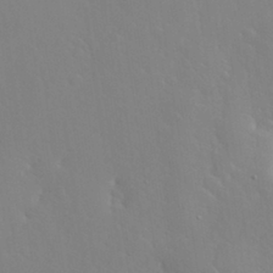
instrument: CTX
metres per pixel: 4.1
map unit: Nhu
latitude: 30.9136
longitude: -57.4426
